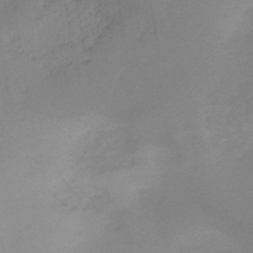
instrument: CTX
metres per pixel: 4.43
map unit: HNb
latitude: -45.1998
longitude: -45.4993
